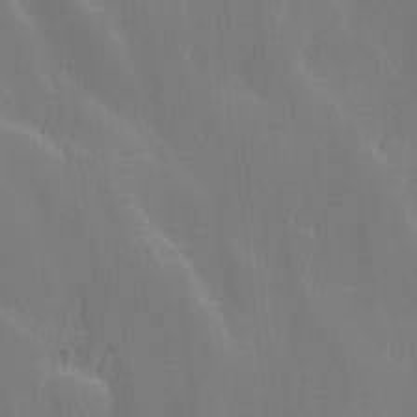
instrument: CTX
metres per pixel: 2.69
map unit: Ave
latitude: 13.1970
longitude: -104.9703
